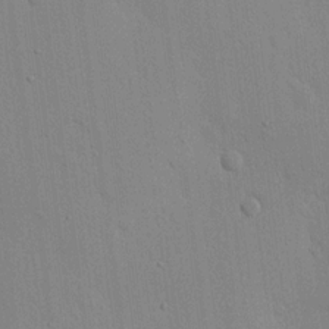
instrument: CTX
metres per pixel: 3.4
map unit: Nhu
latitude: 16.2712
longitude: -79.0081
